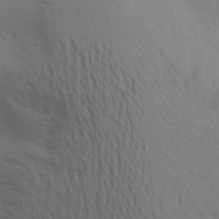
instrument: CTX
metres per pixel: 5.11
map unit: Aa
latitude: 19.4237
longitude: -145.1403
